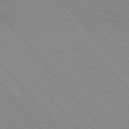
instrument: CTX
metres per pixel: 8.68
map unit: lApd
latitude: 76.3089
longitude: -85.9717
